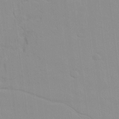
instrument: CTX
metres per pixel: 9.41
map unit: Ave
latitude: 16.4601
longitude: -128.9891
